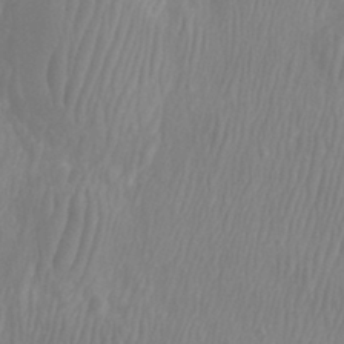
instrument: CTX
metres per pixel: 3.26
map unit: Htu
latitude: -8.7652
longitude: -75.3671
